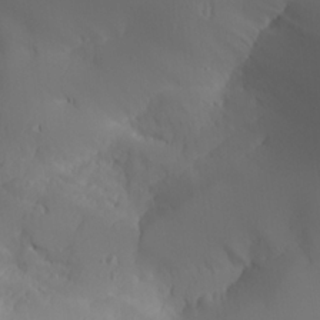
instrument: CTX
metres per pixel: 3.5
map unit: Aa
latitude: 24.8191
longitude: -127.1970
